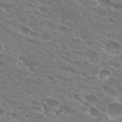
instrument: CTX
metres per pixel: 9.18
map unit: Hto
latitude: 28.4034
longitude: -42.1767
